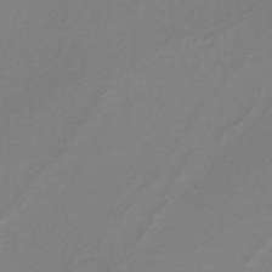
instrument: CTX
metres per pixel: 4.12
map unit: lHb
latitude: -44.5007
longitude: 76.1795
